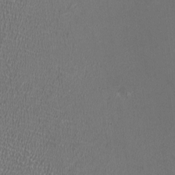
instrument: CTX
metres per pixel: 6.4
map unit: HNhu
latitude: -2.4251
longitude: -0.1389
